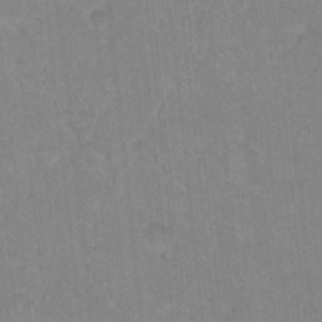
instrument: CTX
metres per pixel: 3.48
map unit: Hto
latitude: 16.4034
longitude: -34.9702
